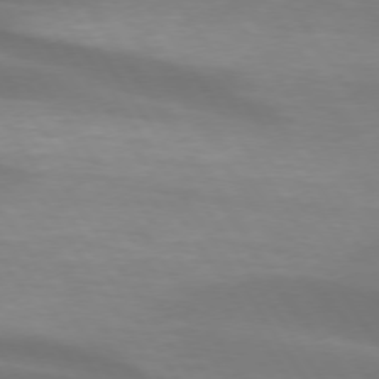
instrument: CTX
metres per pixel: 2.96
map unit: lApd
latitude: 74.0633
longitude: -50.6301
